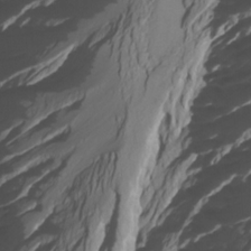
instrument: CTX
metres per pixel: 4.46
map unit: Htu
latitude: -7.0864
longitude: -68.8947
